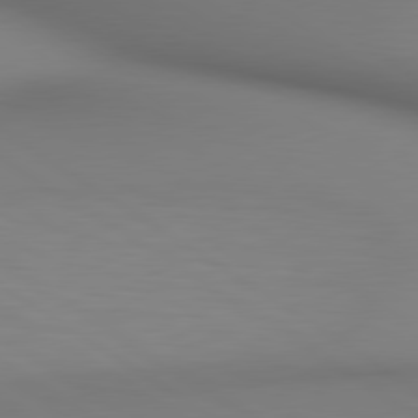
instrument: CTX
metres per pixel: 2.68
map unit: lApd
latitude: 80.3278
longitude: 138.5574
